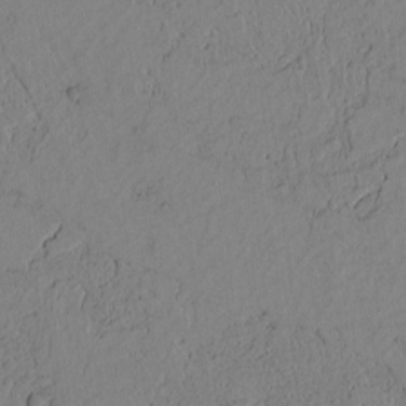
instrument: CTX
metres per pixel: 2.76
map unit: Htu
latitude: -3.7477
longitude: 170.1795
